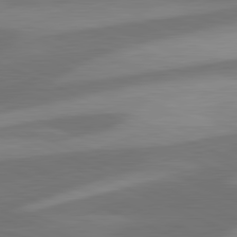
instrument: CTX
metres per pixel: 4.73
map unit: lApd
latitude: 81.6127
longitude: 125.1809
